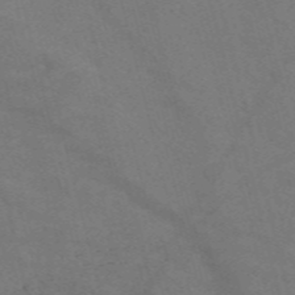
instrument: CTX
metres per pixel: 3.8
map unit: Nve
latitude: -57.9178
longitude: 51.5399
